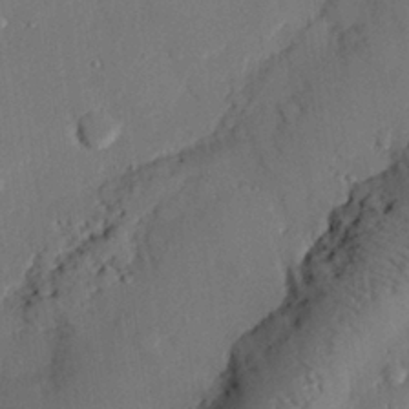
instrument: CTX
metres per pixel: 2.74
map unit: eHh
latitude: 27.2348
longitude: -81.0647
